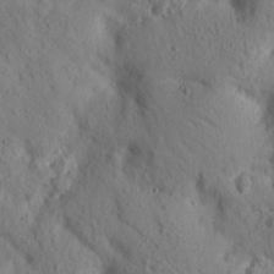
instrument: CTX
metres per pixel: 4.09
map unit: lHvf
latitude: 14.8947
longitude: 178.0283
